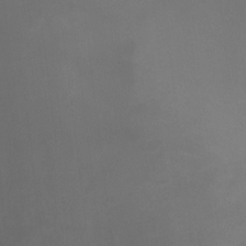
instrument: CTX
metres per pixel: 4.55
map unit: Ht
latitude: 0.0822
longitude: -36.0633
